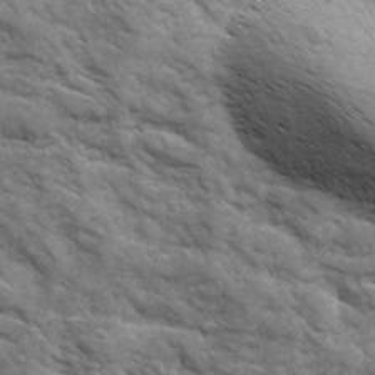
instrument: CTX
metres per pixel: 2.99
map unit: Ave
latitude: 17.1403
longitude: -131.7072
